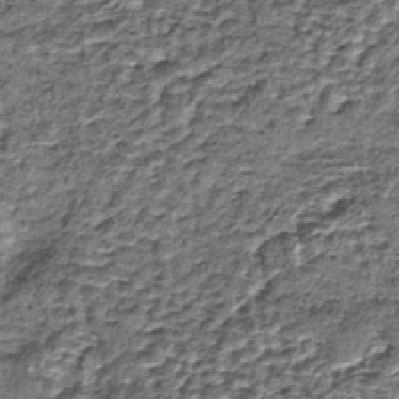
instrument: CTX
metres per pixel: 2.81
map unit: lHb
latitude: -39.9367
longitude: 64.0094
